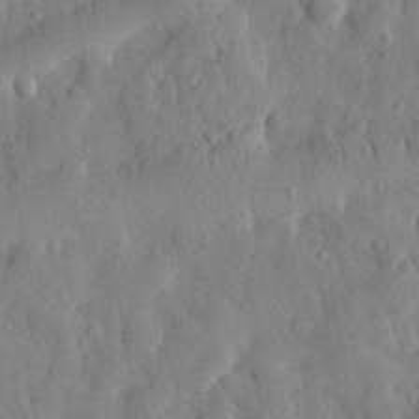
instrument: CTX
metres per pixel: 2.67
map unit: eHh
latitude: 28.4790
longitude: -76.4034
